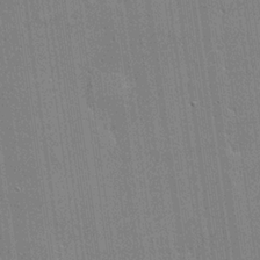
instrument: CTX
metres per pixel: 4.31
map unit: lHvf
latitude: 20.1956
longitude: 143.0297
